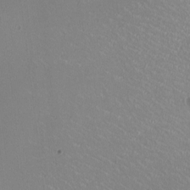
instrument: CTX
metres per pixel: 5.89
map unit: HNhu
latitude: -1.5399
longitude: -2.5545
